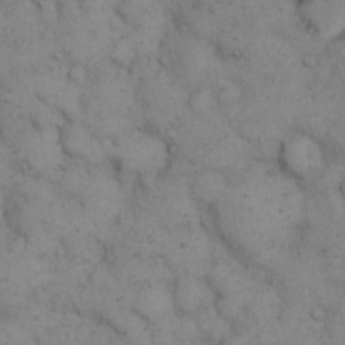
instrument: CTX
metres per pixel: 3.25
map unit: eHh
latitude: 14.9892
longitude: -63.6694
